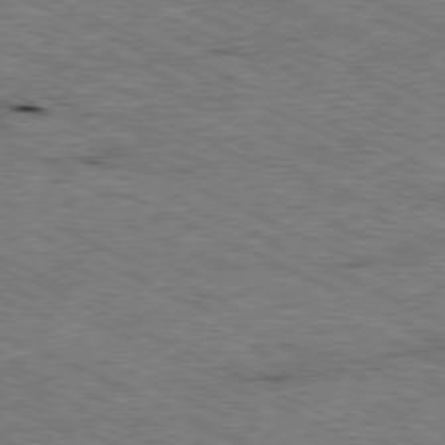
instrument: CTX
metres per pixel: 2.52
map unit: Ap
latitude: -79.9178
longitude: -67.0836
